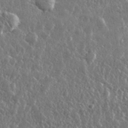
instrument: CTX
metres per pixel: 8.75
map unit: lHvf
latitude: 32.1578
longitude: -90.8002
